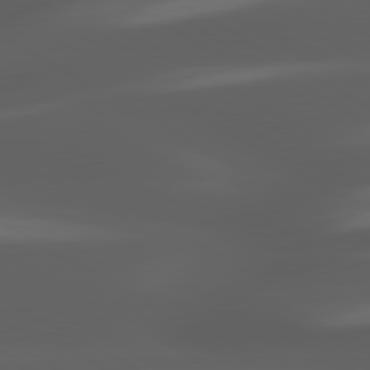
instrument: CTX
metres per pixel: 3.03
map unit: lApd
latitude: 80.3467
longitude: -144.3656
